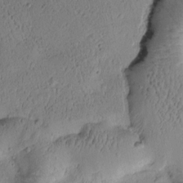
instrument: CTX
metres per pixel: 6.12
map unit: Htu
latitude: -2.0283
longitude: 171.3321
